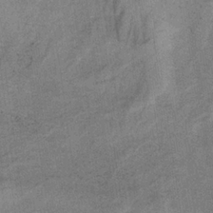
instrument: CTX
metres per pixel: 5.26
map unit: HNb
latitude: -32.7652
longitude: 62.7085
